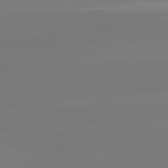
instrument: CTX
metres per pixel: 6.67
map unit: lApd
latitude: 81.6883
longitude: -148.8380
